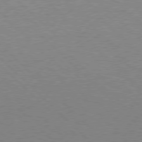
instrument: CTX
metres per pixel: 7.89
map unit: Hpe
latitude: 76.9136
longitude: -156.7246
